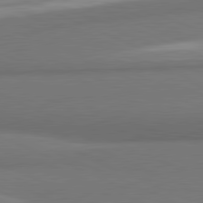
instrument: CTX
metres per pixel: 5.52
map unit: lApd
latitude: 81.5749
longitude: 163.4076
